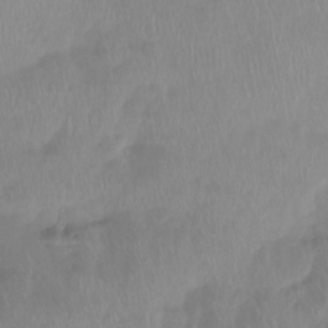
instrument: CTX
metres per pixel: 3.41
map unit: Ht
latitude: -15.0109
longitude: -44.6112
